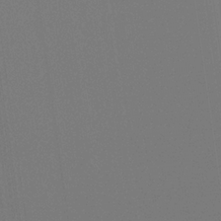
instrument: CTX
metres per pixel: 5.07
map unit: eHb
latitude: -30.5007
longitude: 69.8044
